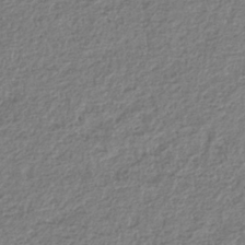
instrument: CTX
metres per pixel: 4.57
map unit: HNhu
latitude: -36.5573
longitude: 32.5952
